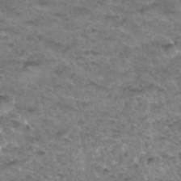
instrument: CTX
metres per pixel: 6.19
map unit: Hto
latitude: 33.6505
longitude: -48.6302
